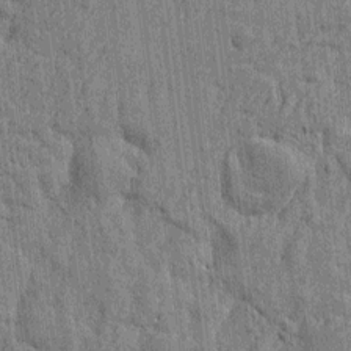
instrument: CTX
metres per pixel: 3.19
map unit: Htu
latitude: -4.3684
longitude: -179.4616
